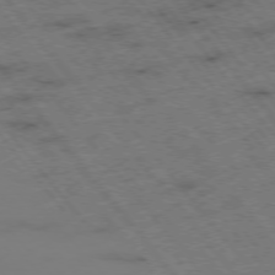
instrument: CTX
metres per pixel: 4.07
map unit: Hpe
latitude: -76.2362
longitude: -10.4223
